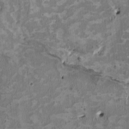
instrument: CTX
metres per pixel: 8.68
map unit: HNhu
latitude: 2.5734
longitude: -3.8205
